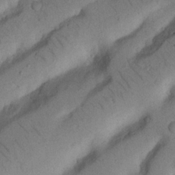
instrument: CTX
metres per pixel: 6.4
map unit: Nhu
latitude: 21.8961
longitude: -75.2726
